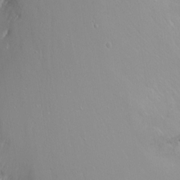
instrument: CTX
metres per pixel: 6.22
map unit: Nhu
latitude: -6.4440
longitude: -47.9150
